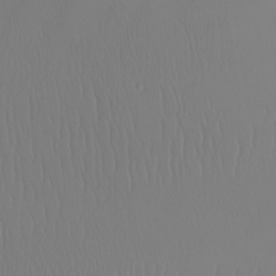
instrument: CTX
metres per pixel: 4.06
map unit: Nhu
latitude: -7.3509
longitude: -89.7072
